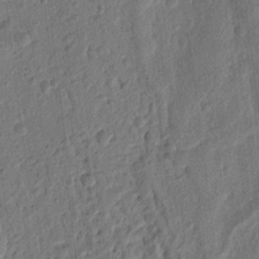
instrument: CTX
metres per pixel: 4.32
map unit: Ht
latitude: 11.9339
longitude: -75.8583
